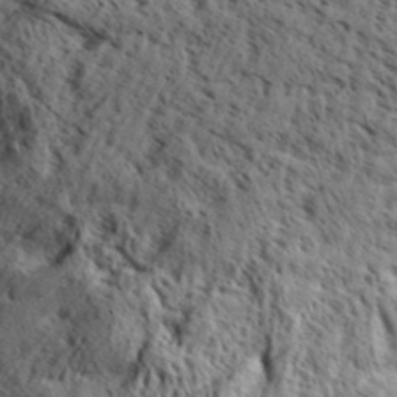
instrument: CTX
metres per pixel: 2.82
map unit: Aa
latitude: 31.1026
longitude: -136.9892
